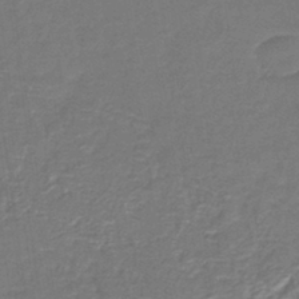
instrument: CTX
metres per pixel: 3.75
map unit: lHb
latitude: -38.3684
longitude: 58.5762
